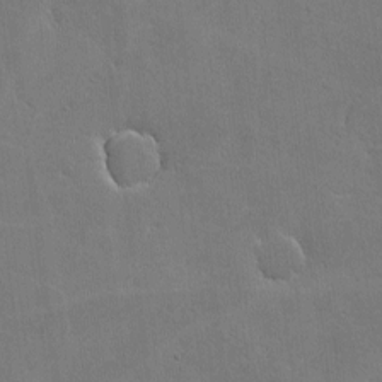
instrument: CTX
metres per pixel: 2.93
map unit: lHvf
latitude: -9.2943
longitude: -102.0633
